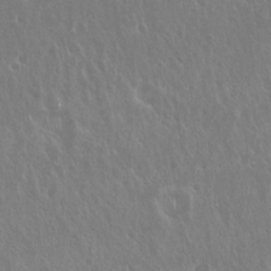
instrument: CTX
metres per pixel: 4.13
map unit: Hto
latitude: 19.0647
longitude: -57.3481
